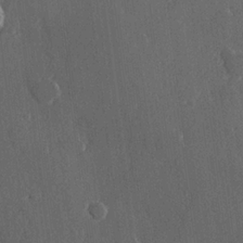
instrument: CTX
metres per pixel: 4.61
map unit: Hve
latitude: 22.7435
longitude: 147.5399
